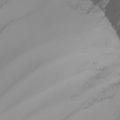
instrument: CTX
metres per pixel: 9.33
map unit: Nhu
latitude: -6.0661
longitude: -93.1214
